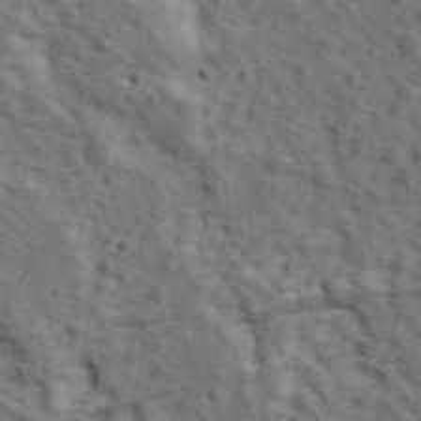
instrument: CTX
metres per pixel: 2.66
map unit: Ave
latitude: 11.6505
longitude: -104.8191
